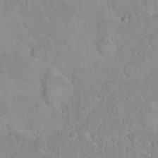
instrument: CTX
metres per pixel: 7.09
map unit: Hto
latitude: 16.0255
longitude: -40.6301
